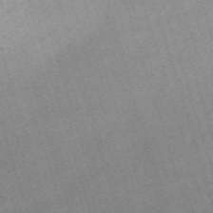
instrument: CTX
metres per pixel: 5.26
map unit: eHh
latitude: -62.8030
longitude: 51.8989
